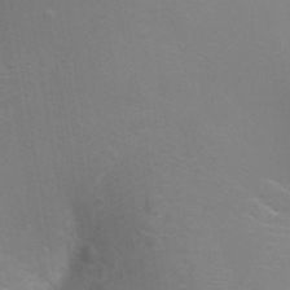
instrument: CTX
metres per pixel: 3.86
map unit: Ht
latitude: -3.2564
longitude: -27.0648
